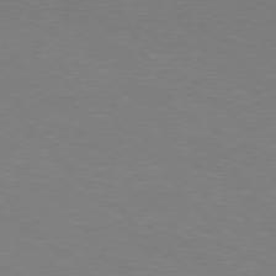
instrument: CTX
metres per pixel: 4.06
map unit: Hpe
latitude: 75.9150
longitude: -140.4978
